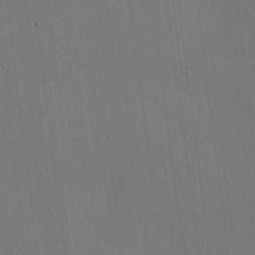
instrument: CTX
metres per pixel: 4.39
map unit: HNhu
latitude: 12.6680
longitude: 9.8044
